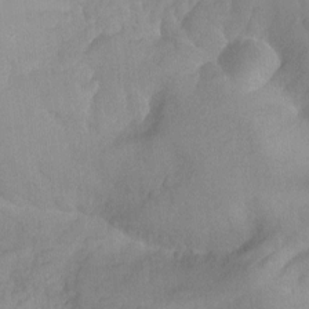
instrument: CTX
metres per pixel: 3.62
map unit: Aa
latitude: -13.1431
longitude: -59.2348
